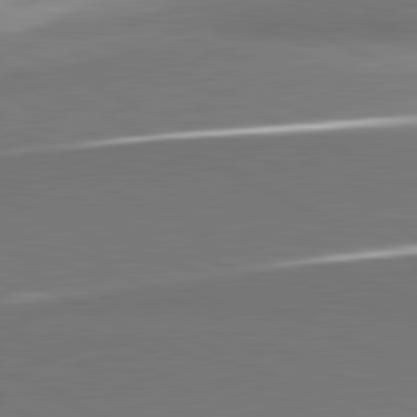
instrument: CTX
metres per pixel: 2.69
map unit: lApd
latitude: 81.4804
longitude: 157.7666
